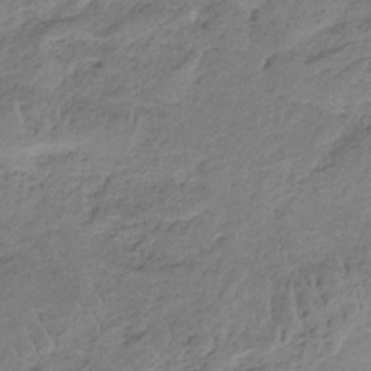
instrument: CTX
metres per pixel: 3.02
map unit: HNb
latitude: -33.8234
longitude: 58.6329
